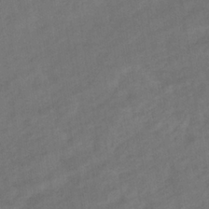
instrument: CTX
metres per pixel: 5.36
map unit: eHb
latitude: -36.0094
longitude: 77.9745
